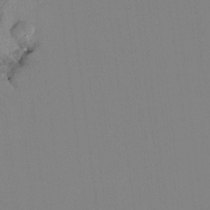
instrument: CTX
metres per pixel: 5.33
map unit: HNhu
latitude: 7.1403
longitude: 4.9919
